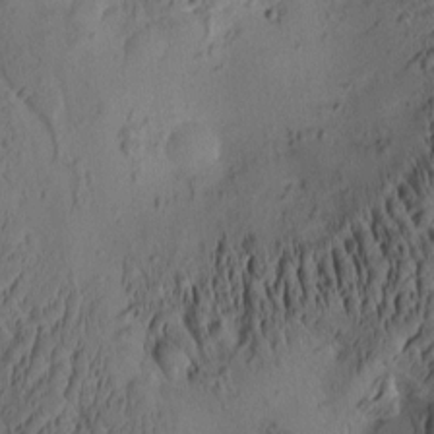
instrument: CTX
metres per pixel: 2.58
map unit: eHh
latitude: -0.7086
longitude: 15.3699
